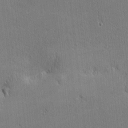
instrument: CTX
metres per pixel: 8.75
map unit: Nhu
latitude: 0.8569
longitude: -78.8002
